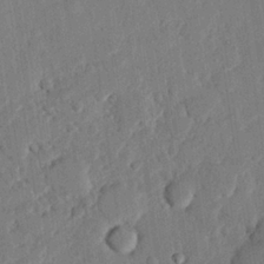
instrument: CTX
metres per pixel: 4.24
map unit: eHh
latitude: 25.6127
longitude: -81.3671
